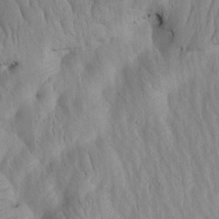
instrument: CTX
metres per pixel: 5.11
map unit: Htu
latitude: 3.2537
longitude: 148.8408
